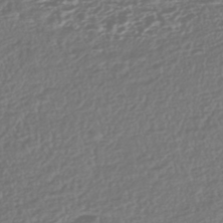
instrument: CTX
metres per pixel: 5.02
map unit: HNhu
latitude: -43.8422
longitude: 100.5195
